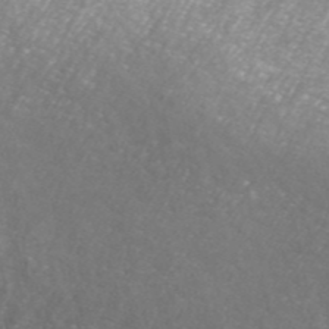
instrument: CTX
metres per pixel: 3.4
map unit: ANa
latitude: 44.2711
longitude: 24.0094
